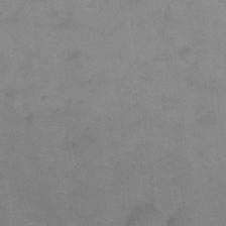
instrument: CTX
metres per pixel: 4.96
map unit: Ht
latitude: -8.7463
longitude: -35.2159
